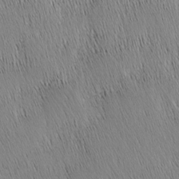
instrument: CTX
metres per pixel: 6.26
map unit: Nhu
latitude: -4.6329
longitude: -150.0822
